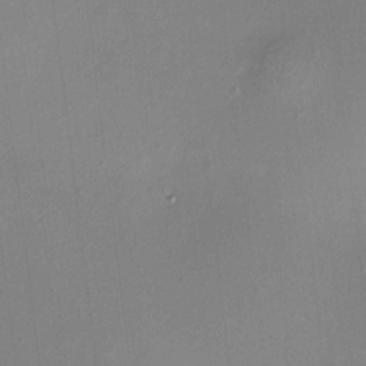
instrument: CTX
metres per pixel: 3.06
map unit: HNhu
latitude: 6.1767
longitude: 8.4251
